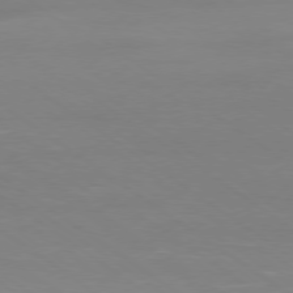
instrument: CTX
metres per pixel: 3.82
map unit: Ap
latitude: -79.3887
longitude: -66.2522
